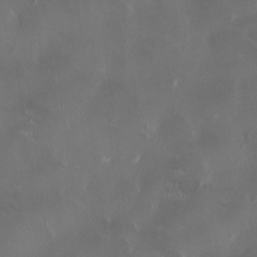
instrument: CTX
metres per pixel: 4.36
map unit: HNhu
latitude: 1.0458
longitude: -4.6113
